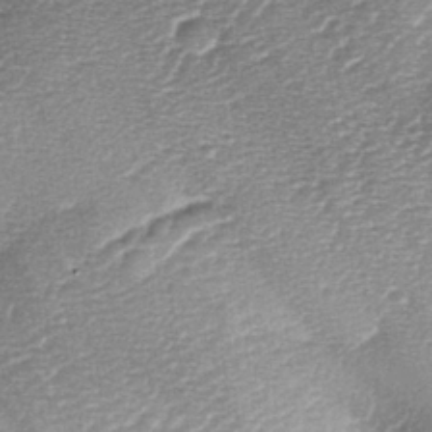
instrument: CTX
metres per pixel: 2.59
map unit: lAa
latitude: -4.2550
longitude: -128.3845
